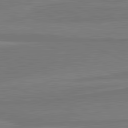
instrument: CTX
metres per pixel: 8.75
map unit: lApd
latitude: 81.6883
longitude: 170.1606
